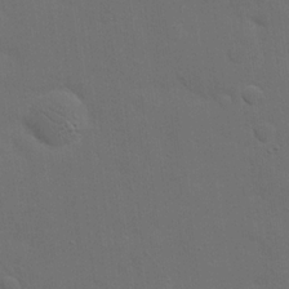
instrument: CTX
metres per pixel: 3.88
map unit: eHh
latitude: 19.4426
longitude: -66.7246
